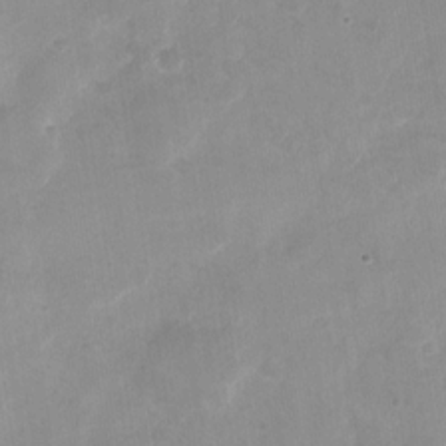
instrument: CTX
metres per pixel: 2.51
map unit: Nhu
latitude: -28.1984
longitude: -62.6491
